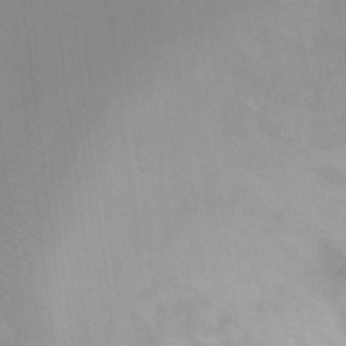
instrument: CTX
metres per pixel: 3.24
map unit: Ht
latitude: -9.7855
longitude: -28.3656
